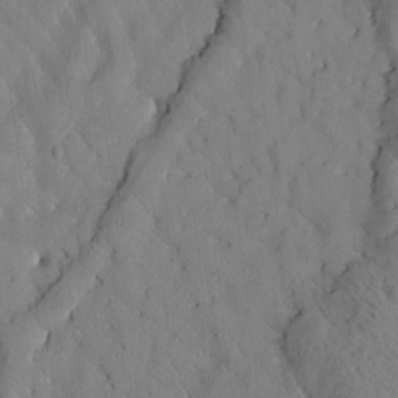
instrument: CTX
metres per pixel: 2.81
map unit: Htu
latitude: 0.2711
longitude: 176.3117
